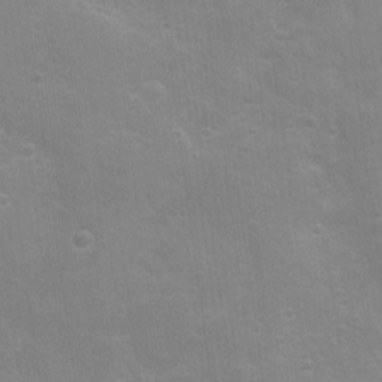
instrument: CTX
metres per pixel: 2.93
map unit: Nhu
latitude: 9.1592
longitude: -22.1578
